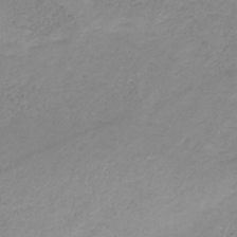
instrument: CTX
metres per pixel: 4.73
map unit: HNb
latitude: -31.7666
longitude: 62.7841
